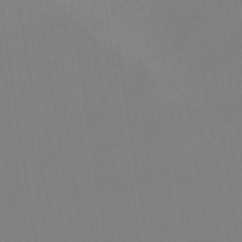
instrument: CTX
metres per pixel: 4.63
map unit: lHb
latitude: -48.2362
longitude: 67.5021
